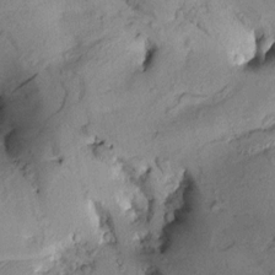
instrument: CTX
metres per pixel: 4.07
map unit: Aa
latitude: 8.6491
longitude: -142.2712
